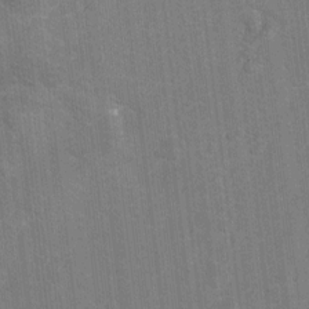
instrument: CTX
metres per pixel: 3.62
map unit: Hto
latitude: -9.9556
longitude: -36.1578
